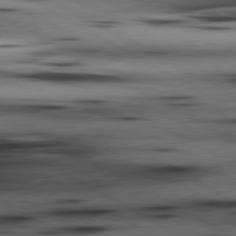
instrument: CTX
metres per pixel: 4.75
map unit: lApd
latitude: 80.6490
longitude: 157.7855
